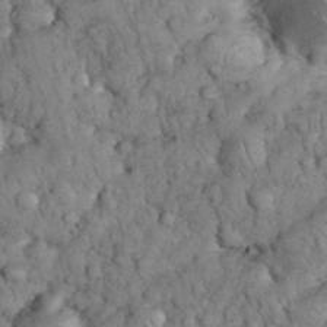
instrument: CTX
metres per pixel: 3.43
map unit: eHh
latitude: 33.3671
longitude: -65.6316
